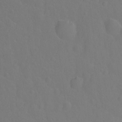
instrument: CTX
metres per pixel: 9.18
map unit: Hto
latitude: -2.6707
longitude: -34.5734
